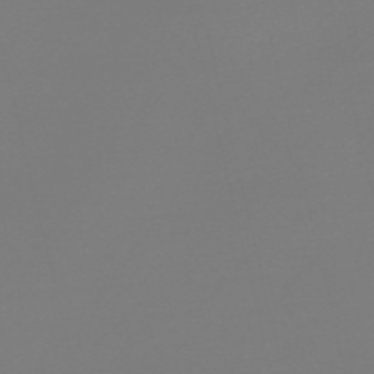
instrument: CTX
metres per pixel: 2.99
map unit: Nve
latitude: -56.8030
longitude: 62.2928
